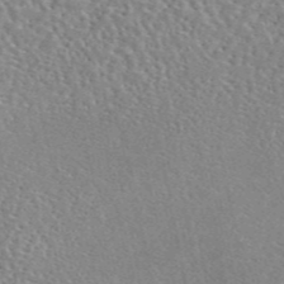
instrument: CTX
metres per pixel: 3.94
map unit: eAb
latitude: 45.4237
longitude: 111.6344
